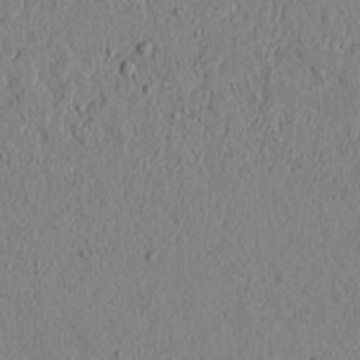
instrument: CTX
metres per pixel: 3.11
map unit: lAvf
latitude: 6.0633
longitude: 166.5763
